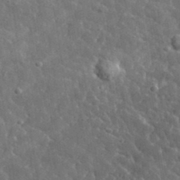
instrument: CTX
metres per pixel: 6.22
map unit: lHvf
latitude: 36.4223
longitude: -87.7827
